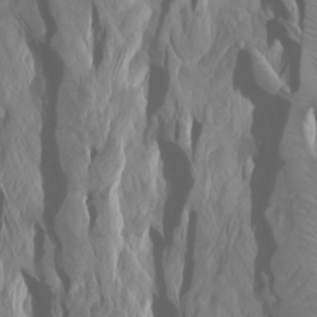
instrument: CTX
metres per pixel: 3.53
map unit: Htu
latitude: -4.6896
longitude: -89.4049
